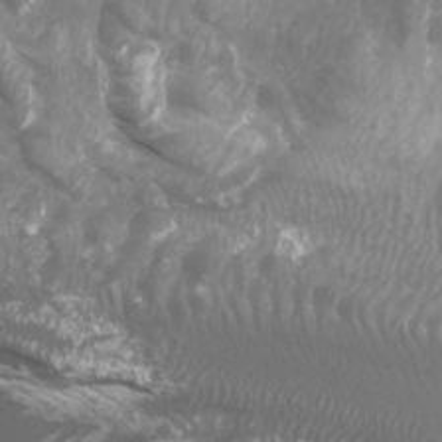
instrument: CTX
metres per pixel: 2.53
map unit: Htu
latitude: -6.1228
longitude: -75.0081
